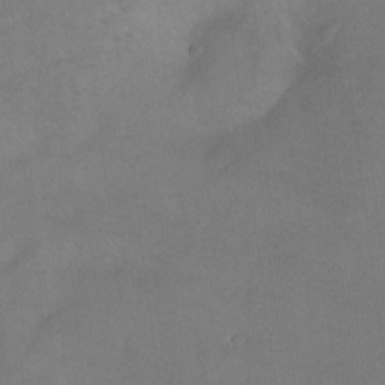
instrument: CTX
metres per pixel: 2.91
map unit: Ht
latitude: -8.6329
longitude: -36.6869
